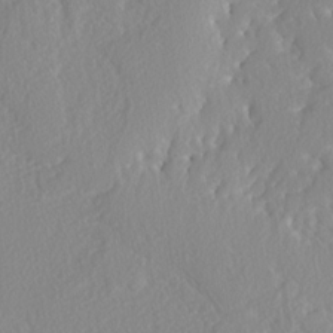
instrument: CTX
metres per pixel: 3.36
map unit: lAvf
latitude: -5.2376
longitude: -108.8002
